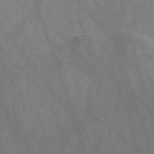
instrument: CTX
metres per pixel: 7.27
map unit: Nve
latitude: -58.6707
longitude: 64.1417
